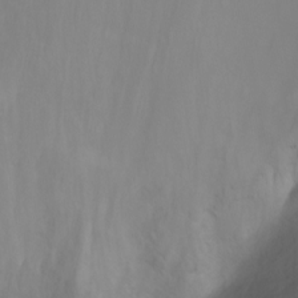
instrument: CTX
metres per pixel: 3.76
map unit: Ht
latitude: 0.8002
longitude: -36.5546
